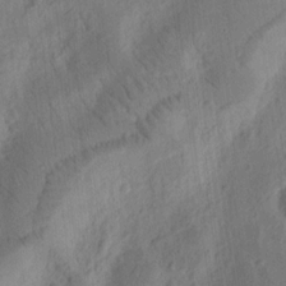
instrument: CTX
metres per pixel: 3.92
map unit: Ht
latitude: 10.8191
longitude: -75.2726
